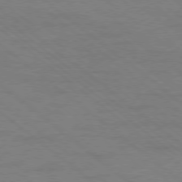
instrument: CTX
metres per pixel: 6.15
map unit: Ap
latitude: -78.8975
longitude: -55.0080
